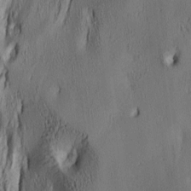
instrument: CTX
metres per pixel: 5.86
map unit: lAa
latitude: 5.4426
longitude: -113.7261
